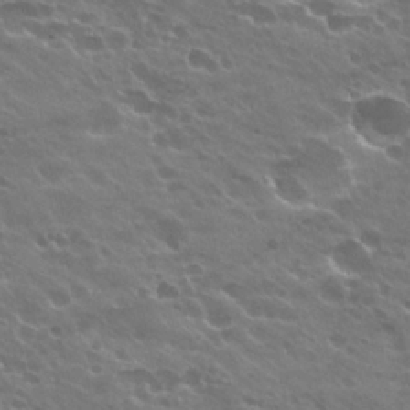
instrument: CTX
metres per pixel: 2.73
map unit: Hto
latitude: 24.8191
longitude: -37.4238
